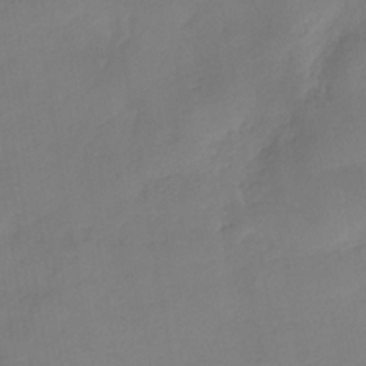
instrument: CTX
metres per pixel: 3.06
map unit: eHh
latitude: -40.1228
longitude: -26.0444
